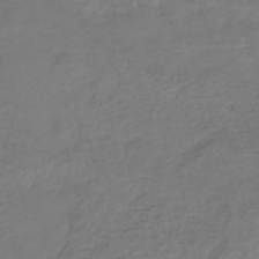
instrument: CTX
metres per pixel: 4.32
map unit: Nhe
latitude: -46.9730
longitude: 152.3873
